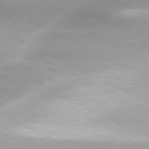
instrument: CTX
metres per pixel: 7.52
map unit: lApd
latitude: 79.9528
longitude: -120.0633
